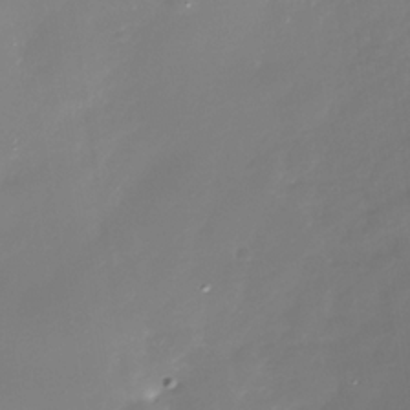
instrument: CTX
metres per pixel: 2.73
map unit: Nhe
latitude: -35.5021
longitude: -90.2334
